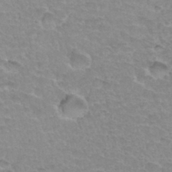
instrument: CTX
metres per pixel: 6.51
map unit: Hto
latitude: 34.6679
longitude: -45.9339
